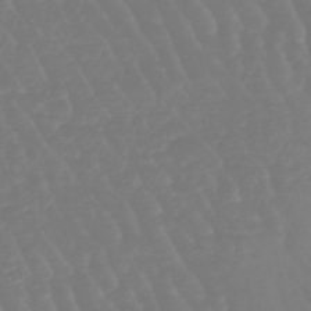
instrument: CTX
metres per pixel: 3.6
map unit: eHb
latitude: -46.1794
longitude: 79.5777
